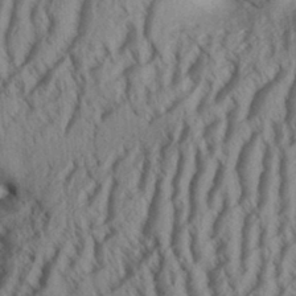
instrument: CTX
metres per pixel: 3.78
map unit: Aa
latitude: 33.1403
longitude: -137.2159
